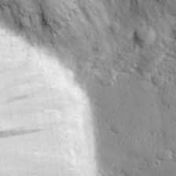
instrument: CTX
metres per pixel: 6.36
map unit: eHh
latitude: 27.4993
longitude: -76.4223
